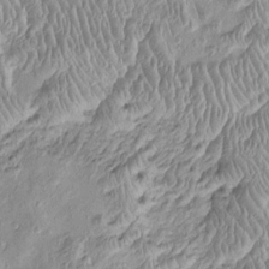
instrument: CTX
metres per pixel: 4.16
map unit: Htu
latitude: -4.7652
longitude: 157.8044
